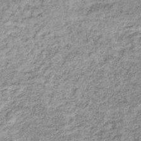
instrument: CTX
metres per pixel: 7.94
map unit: lHb
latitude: -36.6329
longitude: 64.9920
